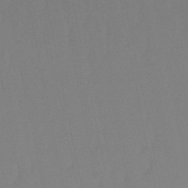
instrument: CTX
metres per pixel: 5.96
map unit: eHb
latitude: -49.7856
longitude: 77.0864
